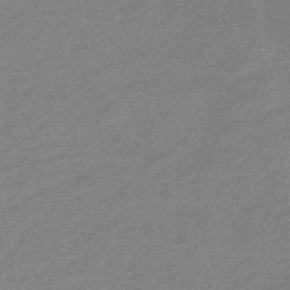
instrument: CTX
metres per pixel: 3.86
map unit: HNhu
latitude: -47.2187
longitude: 89.7855
